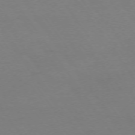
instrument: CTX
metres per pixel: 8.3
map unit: Ap
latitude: -74.6519
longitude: -85.1592
